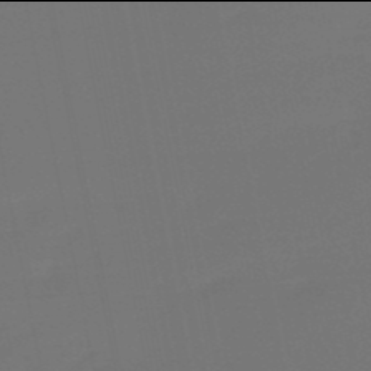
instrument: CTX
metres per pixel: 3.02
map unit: eHb
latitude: -50.0094
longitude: 78.6707
